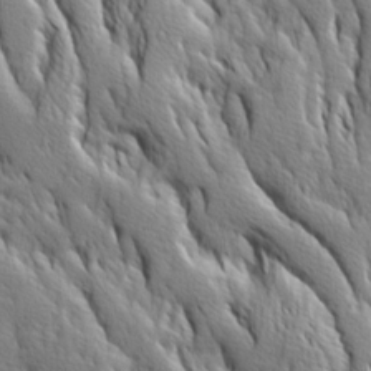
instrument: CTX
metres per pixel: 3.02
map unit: Ave
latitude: 14.2901
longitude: -133.0270
